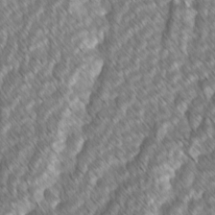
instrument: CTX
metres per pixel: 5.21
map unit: lAvf
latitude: -2.3117
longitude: -114.3467
